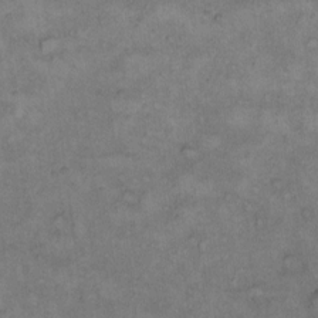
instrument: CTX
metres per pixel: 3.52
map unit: Hto
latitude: 10.1767
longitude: -60.1389
